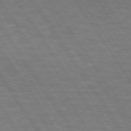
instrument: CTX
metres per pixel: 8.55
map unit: lApd
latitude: 73.7828
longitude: -63.3671
